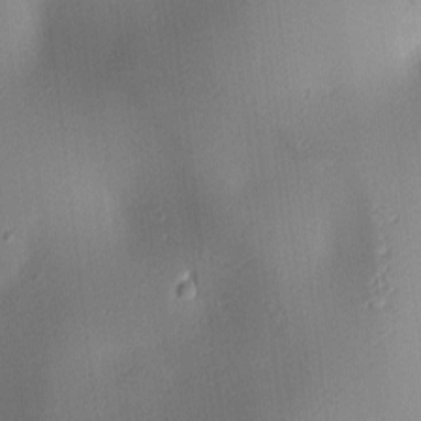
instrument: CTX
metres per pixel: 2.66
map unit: lAa
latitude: 2.8002
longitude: -116.2334
